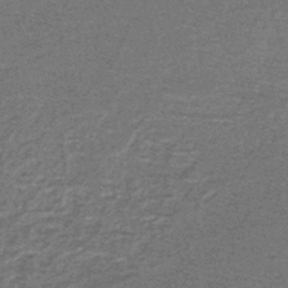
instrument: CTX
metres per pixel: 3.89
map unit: lHb
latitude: -43.9367
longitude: 55.5966
